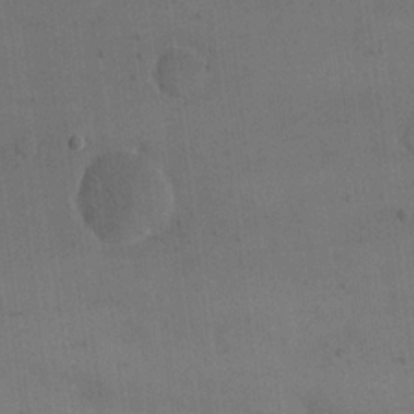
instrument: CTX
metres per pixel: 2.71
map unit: eHh
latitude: 18.9324
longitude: -65.5182
